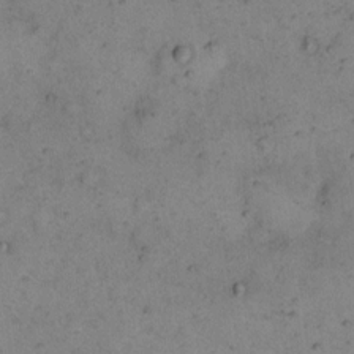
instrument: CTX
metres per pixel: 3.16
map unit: eHh
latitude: 15.2915
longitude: -63.6694
